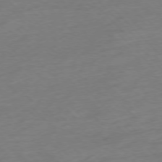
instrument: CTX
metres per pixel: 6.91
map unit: Hpe
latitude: -76.9731
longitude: -13.8961
